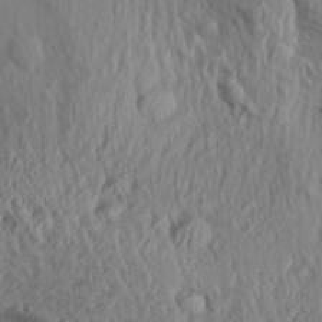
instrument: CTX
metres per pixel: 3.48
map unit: Aa
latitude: 30.2712
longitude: -135.7260
